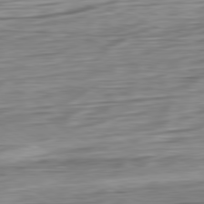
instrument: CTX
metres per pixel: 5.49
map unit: Ap
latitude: -81.3132
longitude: -67.3292
